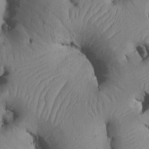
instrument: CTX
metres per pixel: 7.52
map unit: Htu
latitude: 3.1970
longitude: 147.7288
